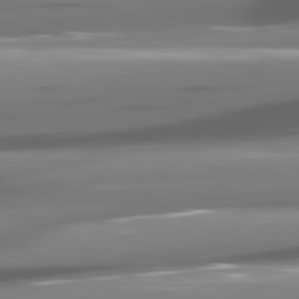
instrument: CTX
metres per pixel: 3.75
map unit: lApd
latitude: 81.3671
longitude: -145.7260
